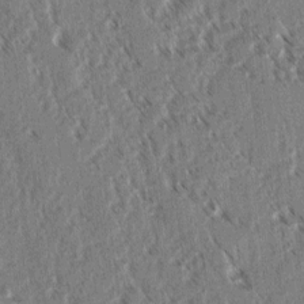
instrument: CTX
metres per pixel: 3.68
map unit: lAvf
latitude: 3.5371
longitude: -105.8962
